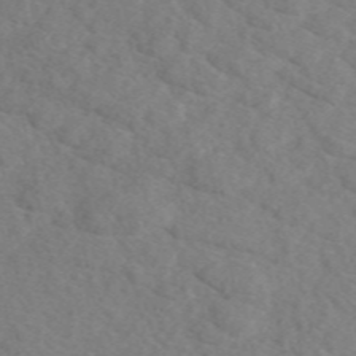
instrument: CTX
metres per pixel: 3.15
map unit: eAb
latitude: 49.1403
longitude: 108.4062
